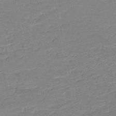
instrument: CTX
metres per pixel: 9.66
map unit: HNb
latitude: -50.1417
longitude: -48.5168
